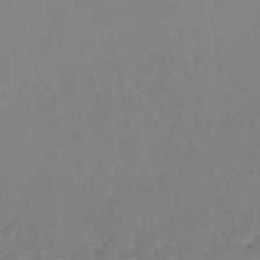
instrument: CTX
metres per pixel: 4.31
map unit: HNhu
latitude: -44.6896
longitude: 91.4266
